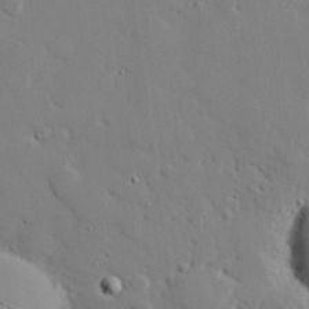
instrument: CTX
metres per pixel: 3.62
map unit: eHh
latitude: 28.2711
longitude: -81.4048
